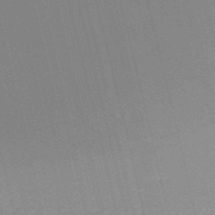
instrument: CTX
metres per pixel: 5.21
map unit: HNb
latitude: -53.9556
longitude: -39.4426
